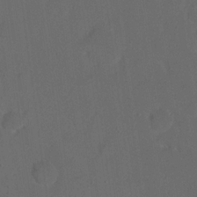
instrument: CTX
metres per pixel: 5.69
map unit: eHh
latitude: 19.1214
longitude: -64.8191
